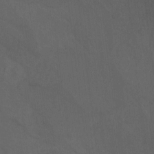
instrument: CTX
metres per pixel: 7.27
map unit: Aa
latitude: -7.5210
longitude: -80.2333
